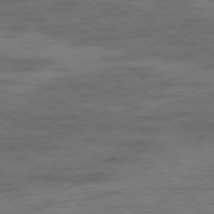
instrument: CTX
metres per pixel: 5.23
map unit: Hpe
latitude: -78.5951
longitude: -23.1781
